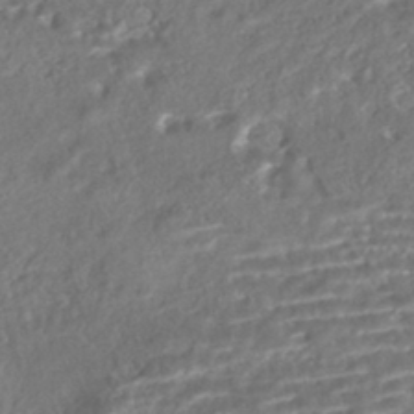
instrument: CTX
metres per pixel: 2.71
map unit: HNhu
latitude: -43.3320
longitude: 100.2550
